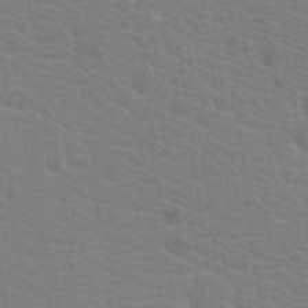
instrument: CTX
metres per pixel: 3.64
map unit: Hto
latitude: 20.2712
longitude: -39.8016
